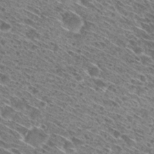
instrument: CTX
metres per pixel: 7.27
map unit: Hto
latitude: 29.9906
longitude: -45.7260
